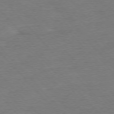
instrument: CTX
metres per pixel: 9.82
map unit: Ap
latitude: -76.5007
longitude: -95.1592
